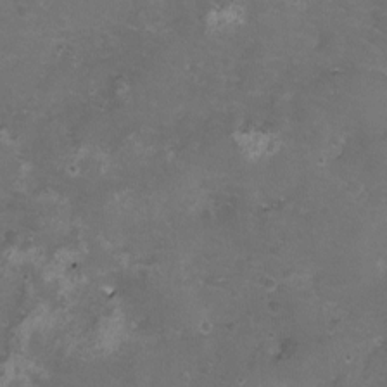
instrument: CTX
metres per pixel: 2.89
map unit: eHh
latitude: -11.4832
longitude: -61.1970
